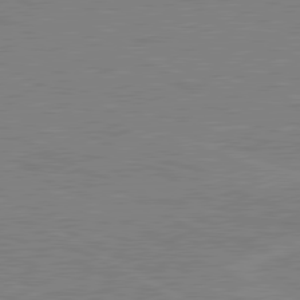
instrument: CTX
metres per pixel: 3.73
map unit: lApd
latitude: 80.3656
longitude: 121.7855
